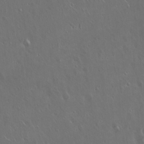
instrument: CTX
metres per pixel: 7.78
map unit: Hto
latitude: 17.9528
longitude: -56.8946
